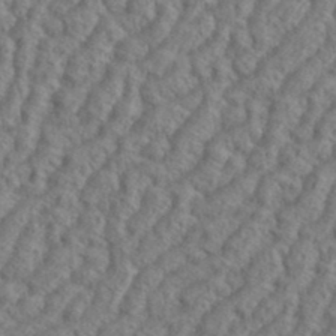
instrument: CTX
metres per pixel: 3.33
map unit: eHh
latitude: 37.3671
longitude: -137.4994
